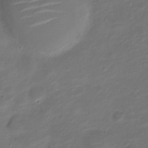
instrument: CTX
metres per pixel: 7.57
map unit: Nve
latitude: -20.4629
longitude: 105.2565
